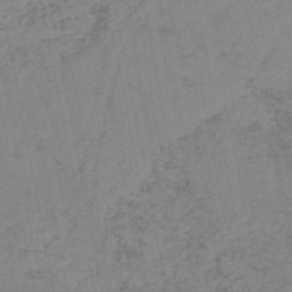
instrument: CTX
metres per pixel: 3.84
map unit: HNb
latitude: -48.2551
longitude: 56.6707
